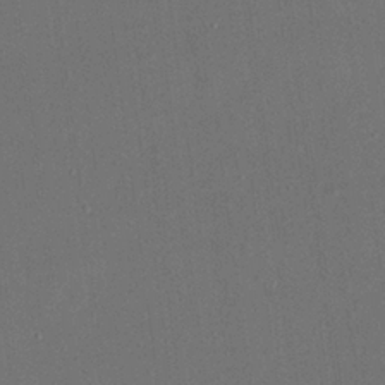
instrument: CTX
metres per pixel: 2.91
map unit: eHh
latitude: 19.1403
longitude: -68.9514
